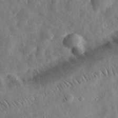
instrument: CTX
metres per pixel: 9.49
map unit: eHh
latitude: 32.9892
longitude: -77.6316
